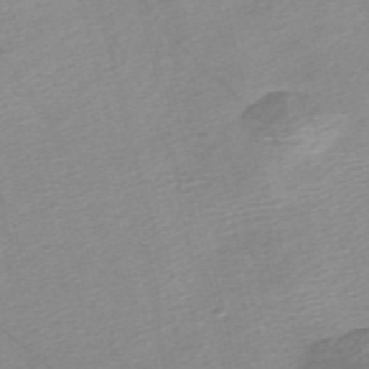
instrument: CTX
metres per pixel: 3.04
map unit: Nve
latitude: -56.6707
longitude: 53.6721
